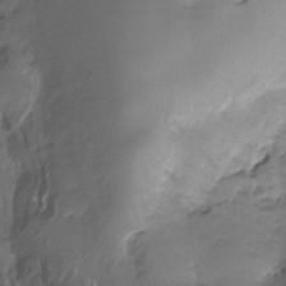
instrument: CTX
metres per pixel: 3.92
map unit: HNhu
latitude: -26.9163
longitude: 75.0676
